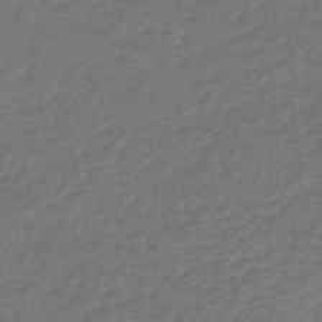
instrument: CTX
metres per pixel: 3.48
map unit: lHb
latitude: -38.9920
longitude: 72.1228
